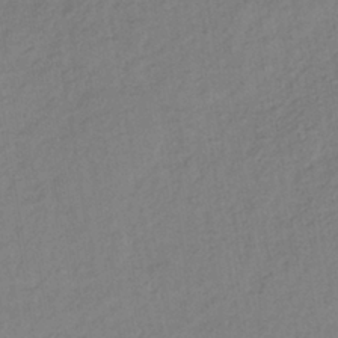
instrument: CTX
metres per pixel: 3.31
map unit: lHb
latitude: -38.9542
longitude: 69.1242
